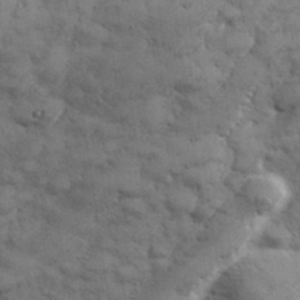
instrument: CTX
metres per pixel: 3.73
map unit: Hve
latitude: 32.6490
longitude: 151.1242
